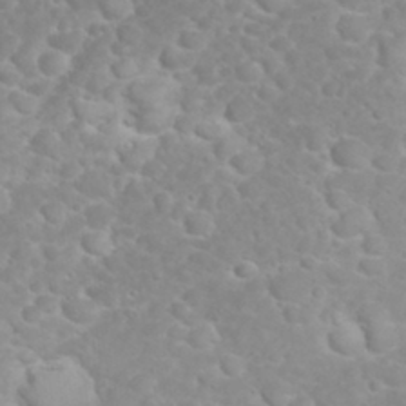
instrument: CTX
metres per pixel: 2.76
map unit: eHh
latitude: 32.1767
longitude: -62.2334
